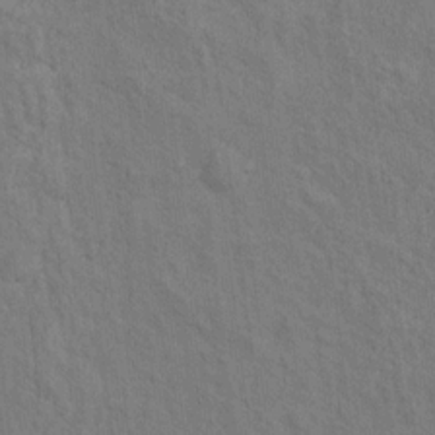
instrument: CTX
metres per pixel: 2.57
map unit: Hto
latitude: 14.5924
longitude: -37.9528
